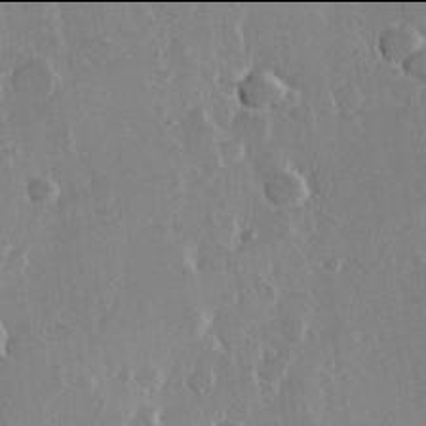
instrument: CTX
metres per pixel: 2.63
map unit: Hve
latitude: 21.9906
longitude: 148.7086
